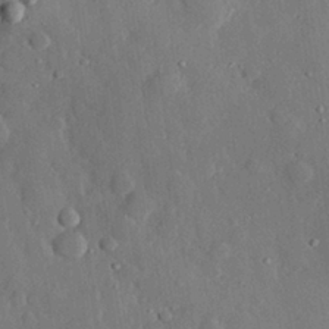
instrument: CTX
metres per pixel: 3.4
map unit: eHh
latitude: 28.9891
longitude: -79.8773
